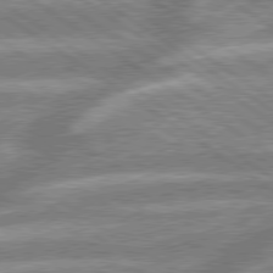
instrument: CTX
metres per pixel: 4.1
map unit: lApd
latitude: 79.2537
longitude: -159.8961
